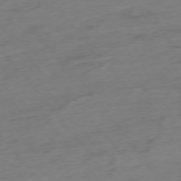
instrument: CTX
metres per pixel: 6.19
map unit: Hpe
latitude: -75.7289
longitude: -12.1389
